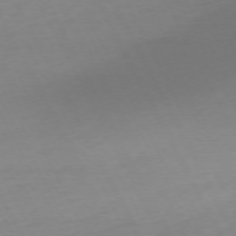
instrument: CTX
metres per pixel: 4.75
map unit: Ap
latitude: -73.3509
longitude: -69.6694
